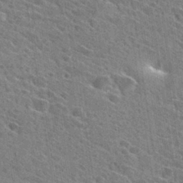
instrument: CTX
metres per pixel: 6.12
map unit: Hto
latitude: 28.3278
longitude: -45.4426
